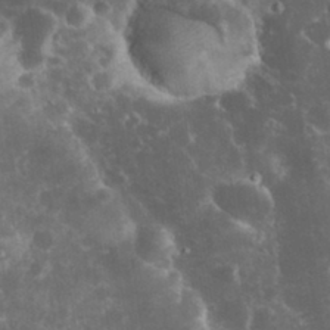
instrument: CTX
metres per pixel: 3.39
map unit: eHh
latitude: 33.4426
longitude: -61.8772
